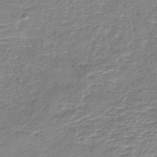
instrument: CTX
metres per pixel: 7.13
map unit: lHb
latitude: -40.8030
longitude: 52.1227
